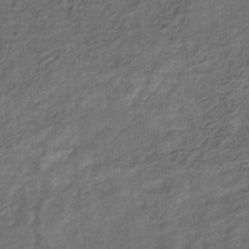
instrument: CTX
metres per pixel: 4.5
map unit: eHb
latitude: -34.1039
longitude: 79.3887
